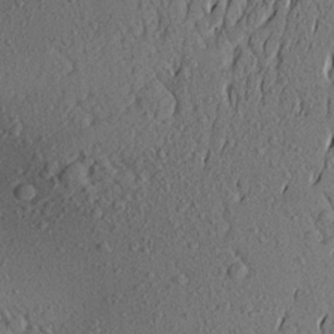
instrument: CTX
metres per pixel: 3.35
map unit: Aa
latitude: 23.9717
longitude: -144.4790
